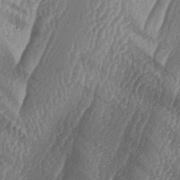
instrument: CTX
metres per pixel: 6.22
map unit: lAa
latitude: -6.4629
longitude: -129.3293
